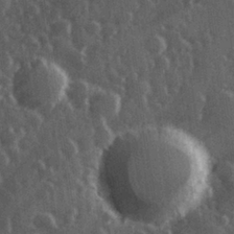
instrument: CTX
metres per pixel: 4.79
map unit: Hve
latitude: 27.2726
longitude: 147.3320
